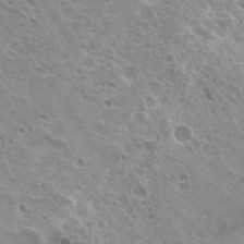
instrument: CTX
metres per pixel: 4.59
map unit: Hto
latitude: 22.9136
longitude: -31.6694
